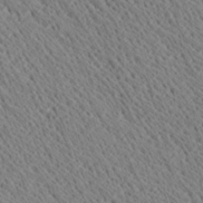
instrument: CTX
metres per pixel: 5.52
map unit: Ave
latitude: 21.2537
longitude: -139.8772
